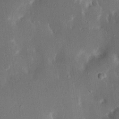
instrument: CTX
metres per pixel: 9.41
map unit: Nhu
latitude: 18.7624
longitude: -74.3278
